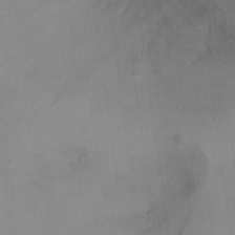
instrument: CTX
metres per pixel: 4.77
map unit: Ht
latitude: -16.8408
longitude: -49.1403
